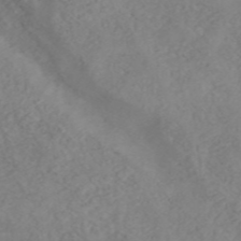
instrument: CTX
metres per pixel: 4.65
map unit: ANa
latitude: 45.8205
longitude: 22.8030
